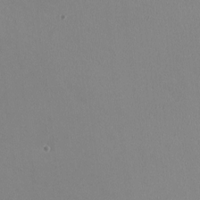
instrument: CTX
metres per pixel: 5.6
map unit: HNhu
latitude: -0.2929
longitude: -1.8205
